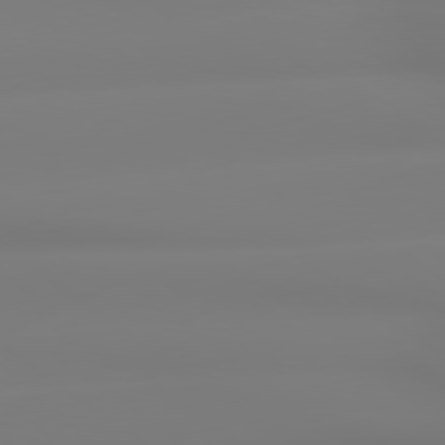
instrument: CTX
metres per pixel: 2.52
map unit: lApd
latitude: 79.1592
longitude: -136.1389
